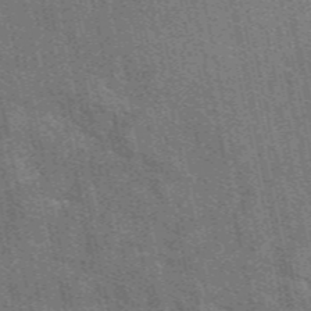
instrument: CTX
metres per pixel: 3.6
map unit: eAb
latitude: 48.9892
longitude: 116.1605
